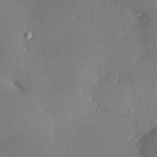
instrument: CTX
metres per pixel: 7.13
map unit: Hve
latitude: 26.7057
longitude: -91.0270
